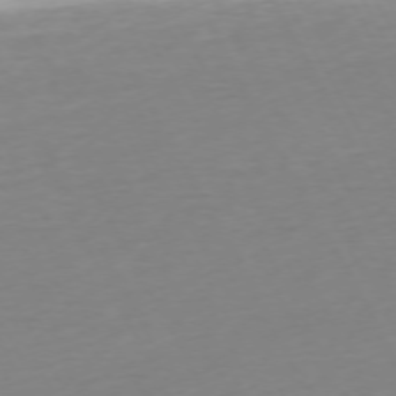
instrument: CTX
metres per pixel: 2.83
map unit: Ap
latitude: -73.7100
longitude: -69.4049
